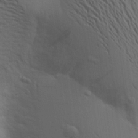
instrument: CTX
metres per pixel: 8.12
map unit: Aa
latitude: 15.7261
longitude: -147.5372
